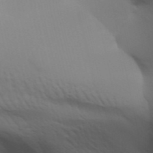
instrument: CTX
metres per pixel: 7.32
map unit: Aa
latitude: 31.8395
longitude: -141.0836
